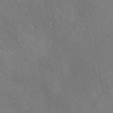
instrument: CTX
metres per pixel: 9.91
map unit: eAb
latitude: 46.2901
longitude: 106.5574
